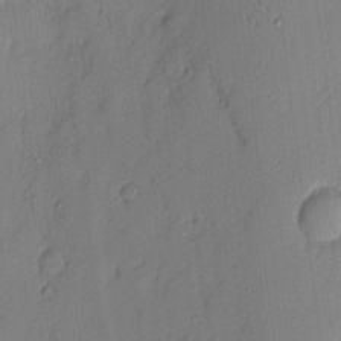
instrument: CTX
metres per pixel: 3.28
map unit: eHh
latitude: 3.7638
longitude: -76.6490
